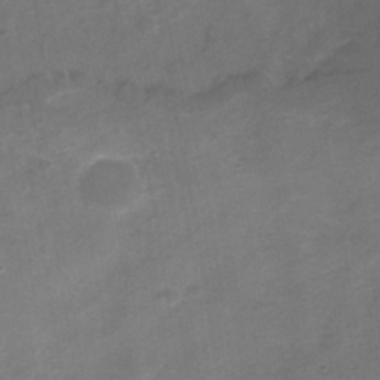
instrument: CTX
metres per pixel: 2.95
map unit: Nhe
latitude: -32.5574
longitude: -88.0255
